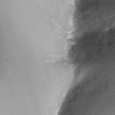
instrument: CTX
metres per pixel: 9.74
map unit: Nhu
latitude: -10.0472
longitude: -76.3656
